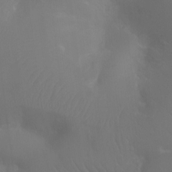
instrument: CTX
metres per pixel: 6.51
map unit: Ht
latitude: -11.8234
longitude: -44.8002
